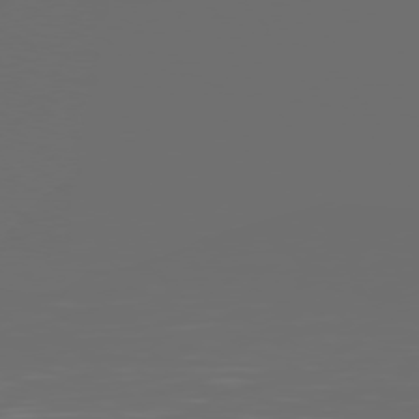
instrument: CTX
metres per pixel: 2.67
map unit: Hpe
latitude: 75.2537
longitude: -128.3467
